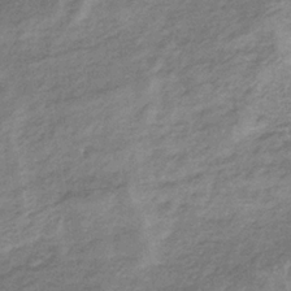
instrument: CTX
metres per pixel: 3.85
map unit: HNb
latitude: -32.9353
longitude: 59.3887
